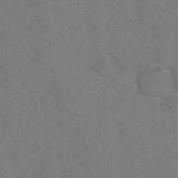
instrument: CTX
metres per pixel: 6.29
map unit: Hto
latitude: 6.4412
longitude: -31.1404
